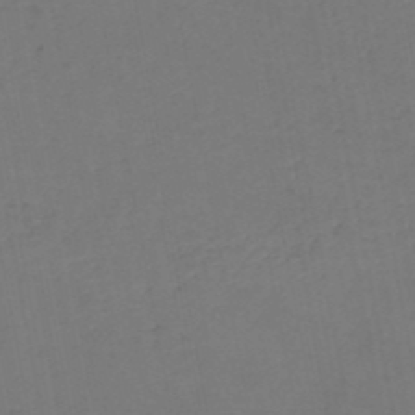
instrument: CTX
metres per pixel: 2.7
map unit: HNb
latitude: -50.4251
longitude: -53.5938
